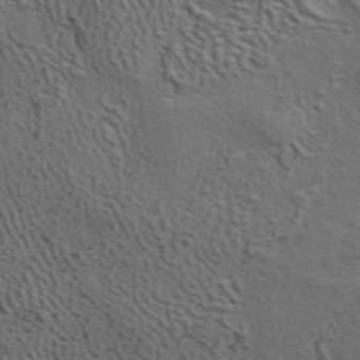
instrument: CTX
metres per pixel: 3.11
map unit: ANa
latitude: 40.1577
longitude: 29.6533
